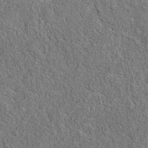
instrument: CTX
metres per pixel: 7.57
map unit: eAb
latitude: 36.0444
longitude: 113.1242
